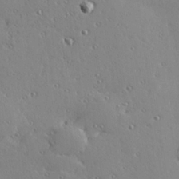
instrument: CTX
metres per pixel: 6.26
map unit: Hve
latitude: 25.9150
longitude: -93.0458
